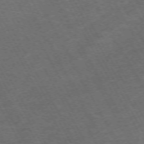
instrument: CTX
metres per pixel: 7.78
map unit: Hpe
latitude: -71.8234
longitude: 10.0661
